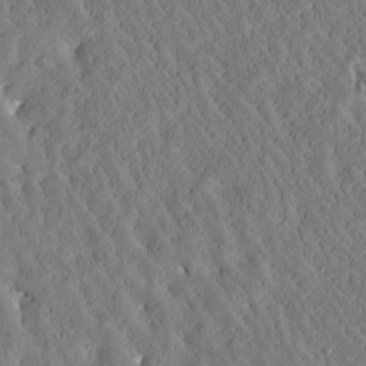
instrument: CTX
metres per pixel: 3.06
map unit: Htu
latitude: -3.7666
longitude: 174.6329
